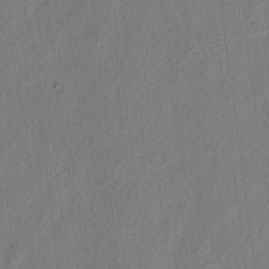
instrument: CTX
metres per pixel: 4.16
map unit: eHh
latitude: 4.9703
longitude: -77.2159
